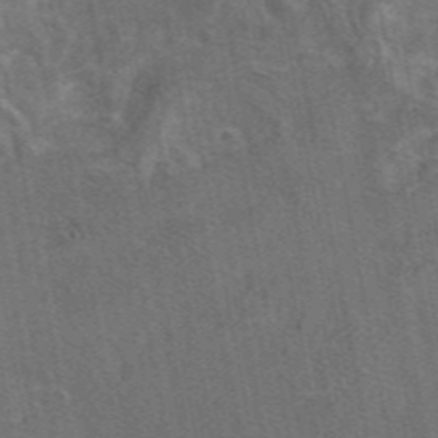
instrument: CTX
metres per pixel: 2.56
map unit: eAb
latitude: 46.8002
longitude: 108.7463
